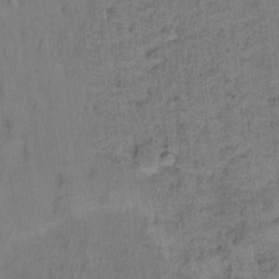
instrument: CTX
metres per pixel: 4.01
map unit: Ht
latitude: 9.1970
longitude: -39.2159
